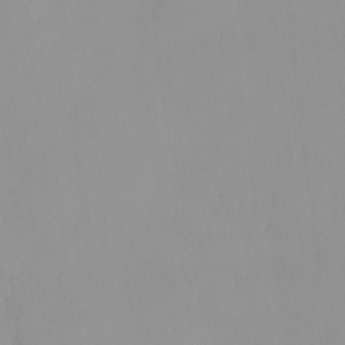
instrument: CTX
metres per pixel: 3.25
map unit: HNhu
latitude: 2.8380
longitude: 7.5588
